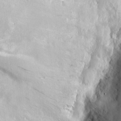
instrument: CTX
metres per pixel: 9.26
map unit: eHh
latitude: 7.6127
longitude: -72.8380
